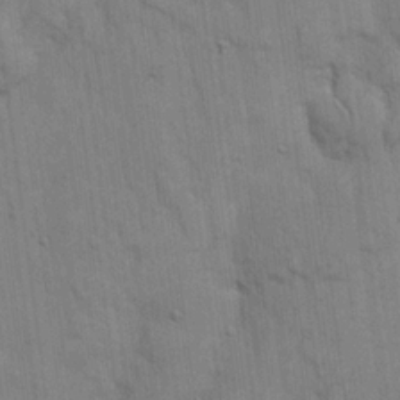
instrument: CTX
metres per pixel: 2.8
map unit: eHh
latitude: 19.0836
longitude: -61.9717
